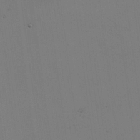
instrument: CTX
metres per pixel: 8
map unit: HNhu
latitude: 10.7813
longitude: 23.2376
